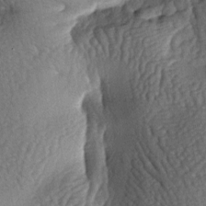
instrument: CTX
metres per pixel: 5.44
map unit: lAa
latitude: -6.6329
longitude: -125.9150
